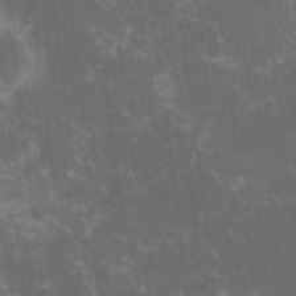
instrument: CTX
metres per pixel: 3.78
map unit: lHvf
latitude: -14.5385
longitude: -103.0458
